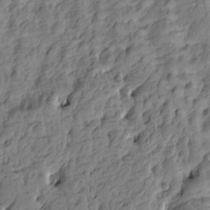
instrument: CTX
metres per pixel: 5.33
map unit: Htu
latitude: -5.0108
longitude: -177.0269
